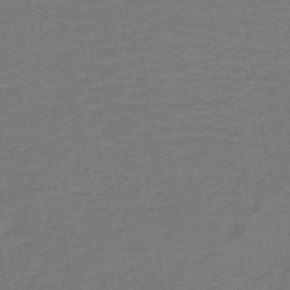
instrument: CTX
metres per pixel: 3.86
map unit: lHb
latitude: -42.6707
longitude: 53.6910
